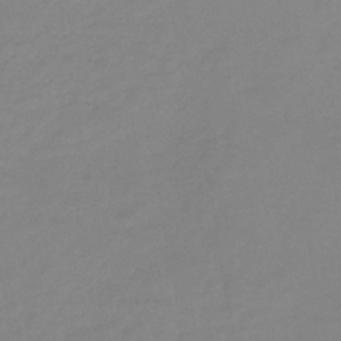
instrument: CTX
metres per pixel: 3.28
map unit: HNb
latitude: -46.5196
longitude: -35.5371
